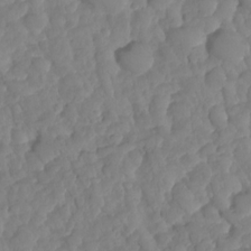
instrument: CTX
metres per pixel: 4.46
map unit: HNhu
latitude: -25.2187
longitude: 50.3873
